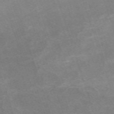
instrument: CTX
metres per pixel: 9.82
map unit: eHh
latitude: -64.4629
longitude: 49.9745
